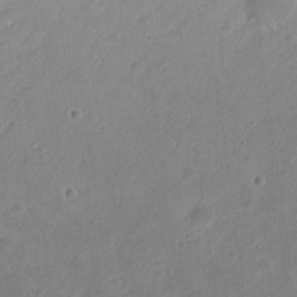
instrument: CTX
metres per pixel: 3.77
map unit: eHh
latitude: 21.1403
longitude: -70.8947
